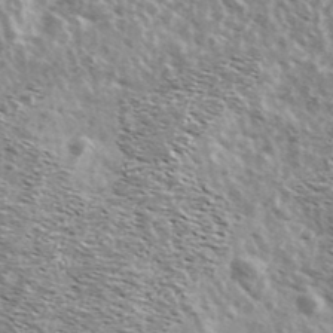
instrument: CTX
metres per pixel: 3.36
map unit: Ave
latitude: 38.6112
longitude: -108.5923
